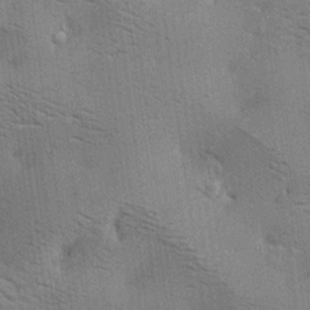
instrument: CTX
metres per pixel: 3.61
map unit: lAa
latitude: 18.7624
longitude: -139.4615
